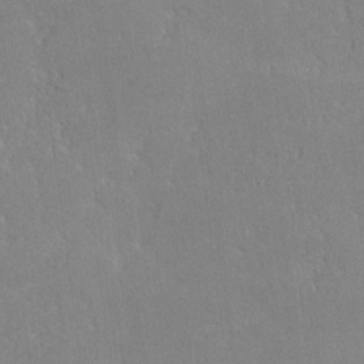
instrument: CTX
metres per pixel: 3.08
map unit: lHvf
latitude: -11.0109
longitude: -101.3482
